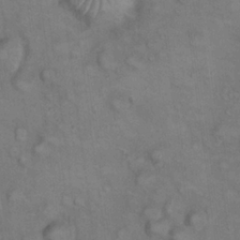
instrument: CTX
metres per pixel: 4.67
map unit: eHh
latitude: 22.3845
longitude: -60.4979
